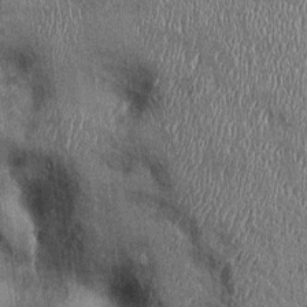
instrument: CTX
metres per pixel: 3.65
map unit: Ht
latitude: -0.4062
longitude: -13.1403
